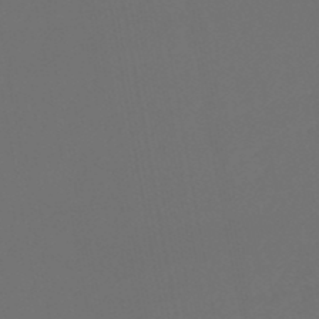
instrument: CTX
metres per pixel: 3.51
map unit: lHb
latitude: -47.9745
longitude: 71.4077
